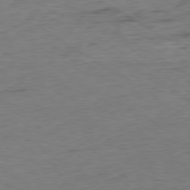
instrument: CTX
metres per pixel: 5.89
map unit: Hpe
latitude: -79.4832
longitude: 11.1809
